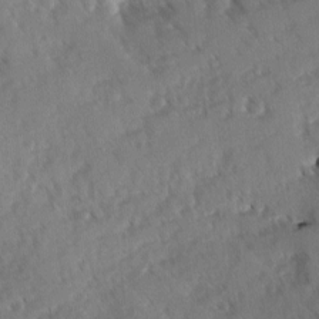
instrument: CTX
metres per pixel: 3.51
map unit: Ave
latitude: -0.9542
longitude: -111.5182
